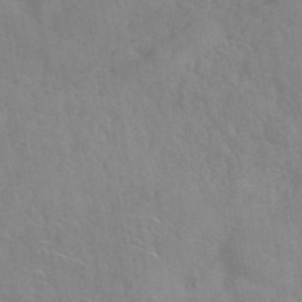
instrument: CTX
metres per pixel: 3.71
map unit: ANa
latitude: 41.9528
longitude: 53.4832
